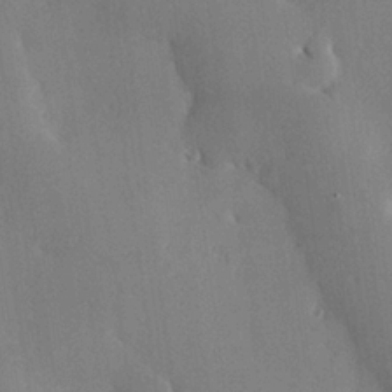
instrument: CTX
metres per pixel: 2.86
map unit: Hve
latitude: 25.1970
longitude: -91.9906
